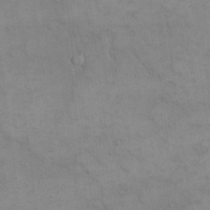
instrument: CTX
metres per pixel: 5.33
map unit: eHh
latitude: 16.4034
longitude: -66.9135
